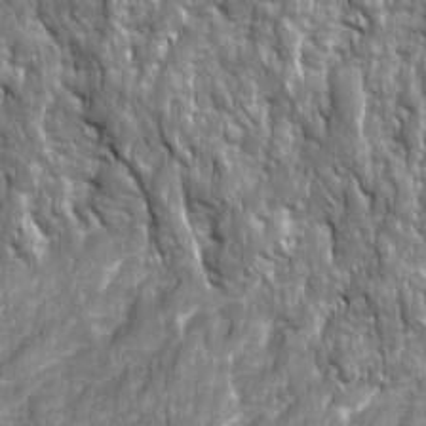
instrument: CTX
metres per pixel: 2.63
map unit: Ave
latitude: 16.1200
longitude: -134.1389
